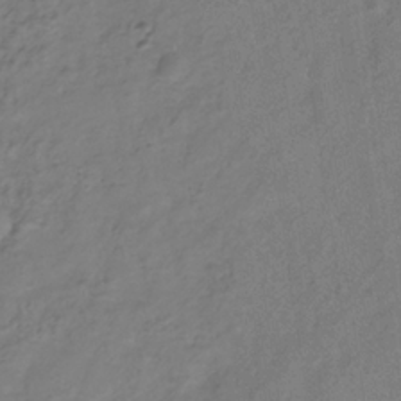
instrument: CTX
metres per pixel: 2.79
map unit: Hve
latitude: -33.5210
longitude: 92.1039
